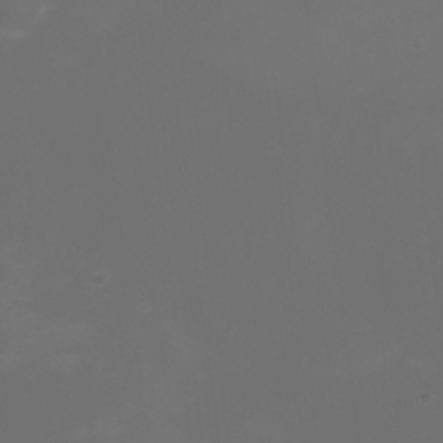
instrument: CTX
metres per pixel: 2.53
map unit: Nhu
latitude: -2.0661
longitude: -77.0080
